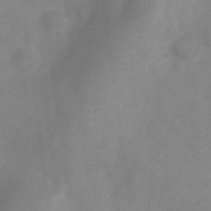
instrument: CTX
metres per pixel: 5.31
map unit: Nve
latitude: -22.1984
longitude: 106.8408
